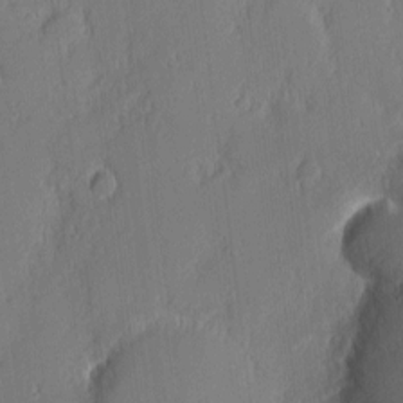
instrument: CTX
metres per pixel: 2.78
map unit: Nhu
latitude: 3.1214
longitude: -76.1766
